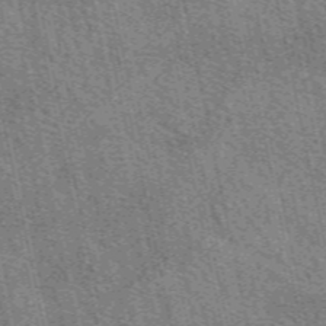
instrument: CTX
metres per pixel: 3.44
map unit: eAb
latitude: 50.5923
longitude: 114.5007
